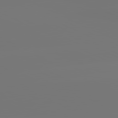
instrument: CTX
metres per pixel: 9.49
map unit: lApd
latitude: 81.0458
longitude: -152.3279
